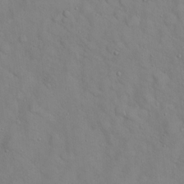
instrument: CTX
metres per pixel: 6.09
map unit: Hto
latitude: 18.7246
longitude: -53.5371
